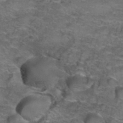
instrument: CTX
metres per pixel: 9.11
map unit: Hto
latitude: 39.5938
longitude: -42.0633
